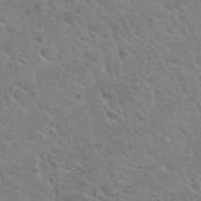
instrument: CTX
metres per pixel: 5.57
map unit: Hto
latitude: 34.3278
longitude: -50.1766
